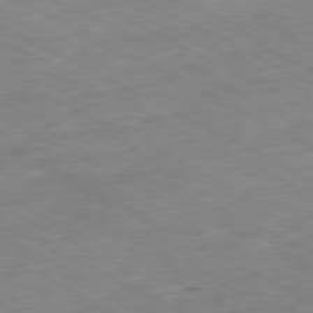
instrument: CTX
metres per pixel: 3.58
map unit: Ap
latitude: -80.7463
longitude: -80.3845
